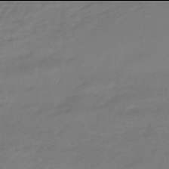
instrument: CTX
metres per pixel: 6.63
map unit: HNhu
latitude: -46.0094
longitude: 92.2550
